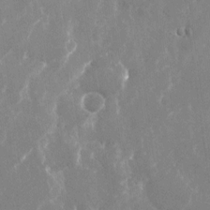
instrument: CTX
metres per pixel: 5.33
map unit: Nhu
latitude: -22.8219
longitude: -72.5168
